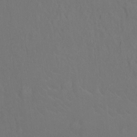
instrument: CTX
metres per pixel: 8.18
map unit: Hto
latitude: -10.7085
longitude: -38.2333
